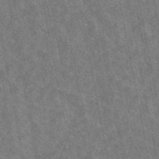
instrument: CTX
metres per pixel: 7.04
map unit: eAb
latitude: 48.9514
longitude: 116.9730
